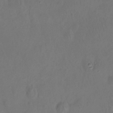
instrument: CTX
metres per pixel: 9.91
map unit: Hto
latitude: -12.3684
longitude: -39.9150
